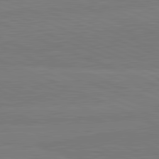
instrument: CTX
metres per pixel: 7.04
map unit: lApd
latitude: 82.1955
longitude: 166.7841
